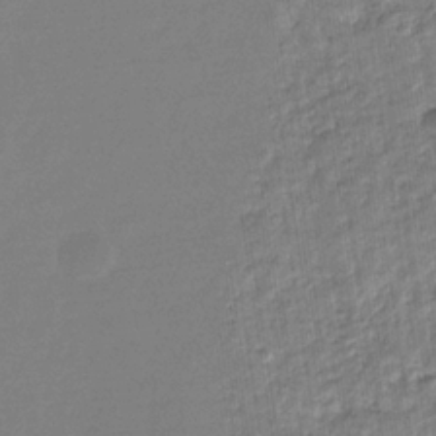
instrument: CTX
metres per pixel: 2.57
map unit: eHb
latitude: -31.1431
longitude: 72.8219
